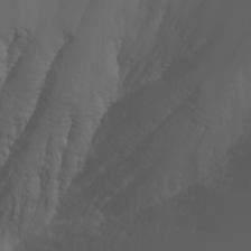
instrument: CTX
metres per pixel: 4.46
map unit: Nhu
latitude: -5.6155
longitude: -90.4223
